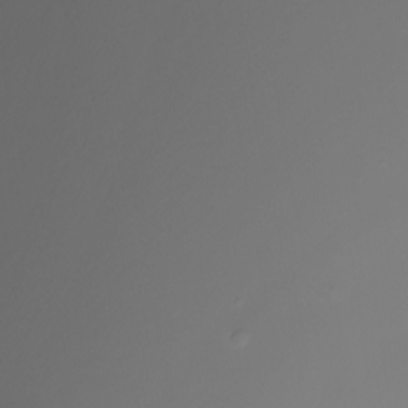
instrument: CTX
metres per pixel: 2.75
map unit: Nhu
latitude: -7.6722
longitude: -82.1766
